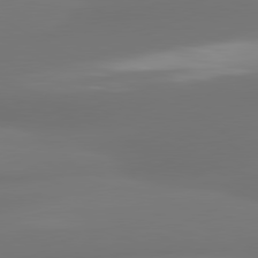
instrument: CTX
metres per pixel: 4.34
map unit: lApd
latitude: 80.7057
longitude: -164.1389
